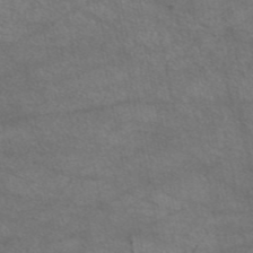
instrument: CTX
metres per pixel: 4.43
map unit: eAb
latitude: 44.7813
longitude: 107.9556
